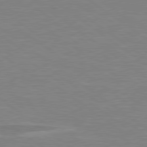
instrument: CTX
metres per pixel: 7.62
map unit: lApd
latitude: 79.2348
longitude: -92.2711
